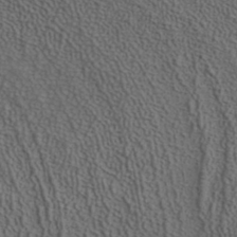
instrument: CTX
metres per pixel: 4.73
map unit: ANa
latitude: 37.4805
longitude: 17.3888
